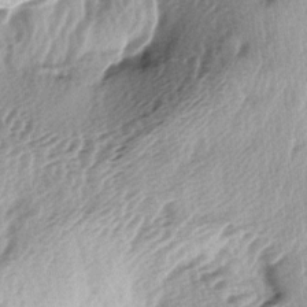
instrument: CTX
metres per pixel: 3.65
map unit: lAa
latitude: -4.8219
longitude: -125.2915
